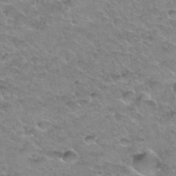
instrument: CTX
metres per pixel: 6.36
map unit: Hto
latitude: 34.8947
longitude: -48.9136
